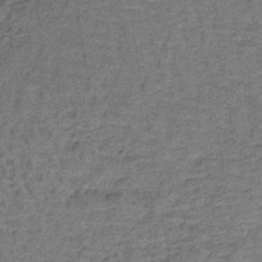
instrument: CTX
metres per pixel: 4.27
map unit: lHb
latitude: -40.9353
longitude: 58.6140
